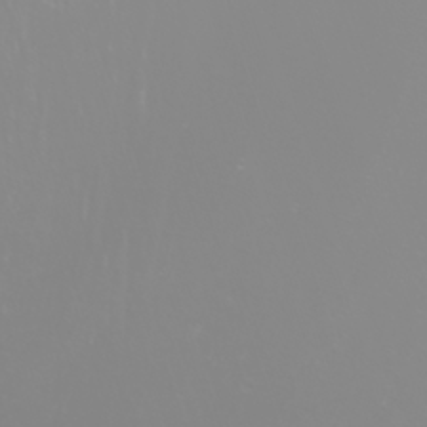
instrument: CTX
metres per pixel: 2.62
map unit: Nhu
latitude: -5.2754
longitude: -79.5371
